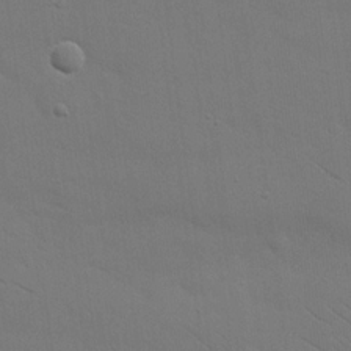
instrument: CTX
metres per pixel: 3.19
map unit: eHh
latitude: 18.5356
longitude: -66.7057
